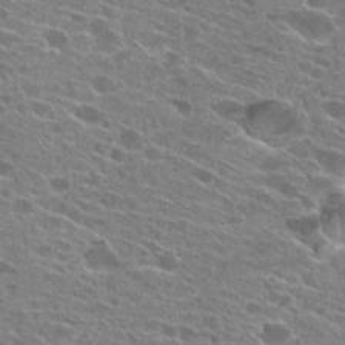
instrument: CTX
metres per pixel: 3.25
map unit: Hto
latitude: 24.6112
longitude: -42.6868
